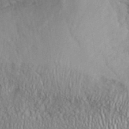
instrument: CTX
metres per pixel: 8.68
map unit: ANa
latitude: 42.7435
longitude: 55.1998
